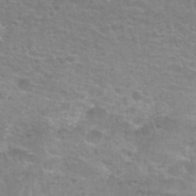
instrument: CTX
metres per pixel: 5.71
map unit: Nhu
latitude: 27.6316
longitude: -53.1592
